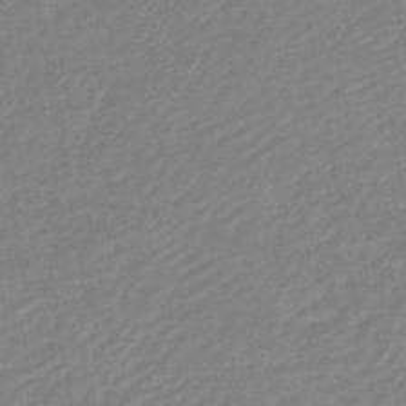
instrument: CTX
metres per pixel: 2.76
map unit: lHb
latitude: -46.2361
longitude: 74.0850
